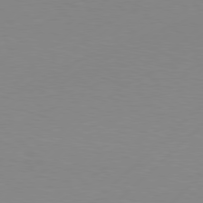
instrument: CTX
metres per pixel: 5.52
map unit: Hpe
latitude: 78.1578
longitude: -131.9906
